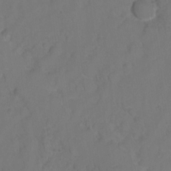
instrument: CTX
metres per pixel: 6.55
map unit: Hto
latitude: 6.4223
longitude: -31.2159
